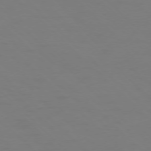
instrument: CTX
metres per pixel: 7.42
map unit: Ap
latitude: -76.1795
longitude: -79.9528
